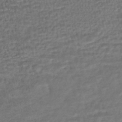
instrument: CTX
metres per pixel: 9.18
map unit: HNhu
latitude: -45.5966
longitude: 102.6896
